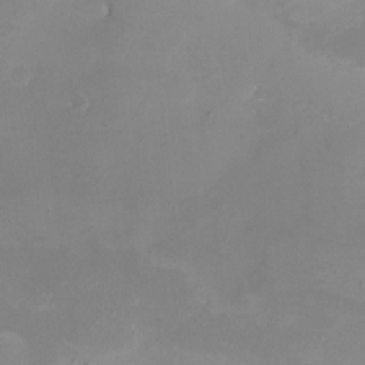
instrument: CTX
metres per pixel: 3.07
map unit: eHh
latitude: -5.4832
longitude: -78.7058
